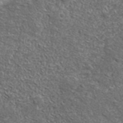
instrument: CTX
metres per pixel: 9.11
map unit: ANa
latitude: 40.1577
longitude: -90.6679
